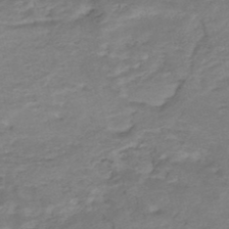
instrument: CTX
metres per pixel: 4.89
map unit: Nhe
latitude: -47.6533
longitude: -171.1214
